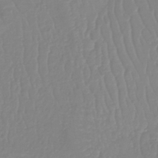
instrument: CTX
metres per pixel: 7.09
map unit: lHb
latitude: -40.4251
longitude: 67.4265
